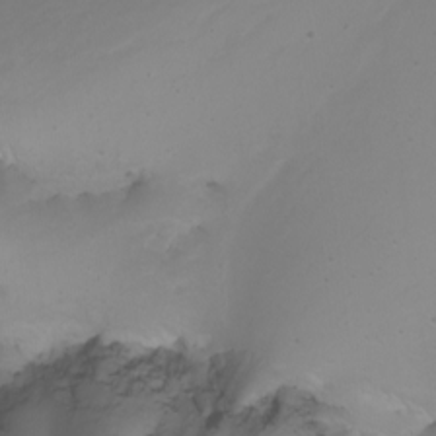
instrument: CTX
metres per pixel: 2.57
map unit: Nhu
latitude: -6.5007
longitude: -67.4237
